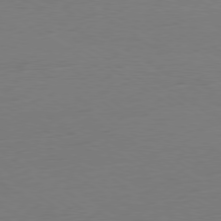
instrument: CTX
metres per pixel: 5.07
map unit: Ap
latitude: -79.8611
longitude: -58.8191
